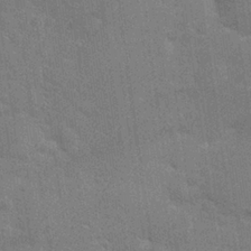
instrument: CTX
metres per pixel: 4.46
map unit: Nhu
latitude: 26.7435
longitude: -64.4601
